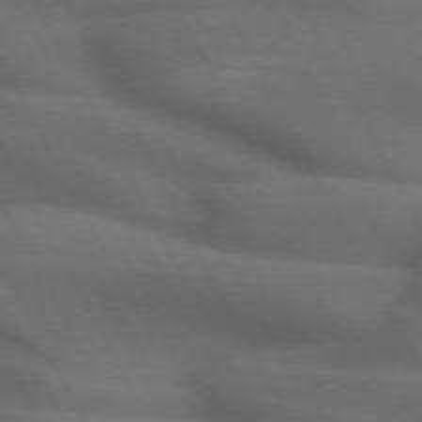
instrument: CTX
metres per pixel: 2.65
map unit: lApd
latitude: 72.0444
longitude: -50.8191
